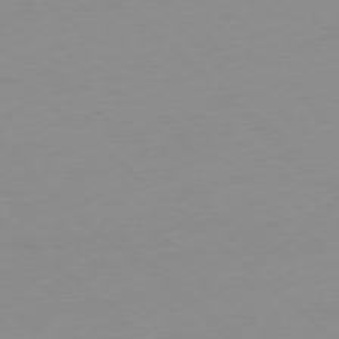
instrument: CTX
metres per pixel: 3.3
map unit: Hpe
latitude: -78.2550
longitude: 15.6533
